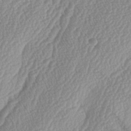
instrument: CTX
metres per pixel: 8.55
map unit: lAa
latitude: -5.0108
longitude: -129.6694
